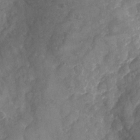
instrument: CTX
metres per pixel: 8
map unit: Nhu
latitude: -24.1228
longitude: -56.8002
